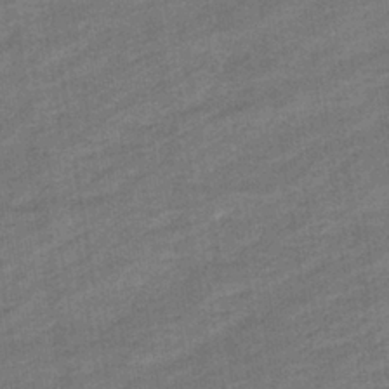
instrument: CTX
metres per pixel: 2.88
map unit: eHb
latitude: -36.6896
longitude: 77.6533
